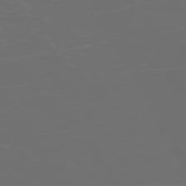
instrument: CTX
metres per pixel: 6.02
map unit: Ap
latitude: -77.2754
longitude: -71.9339
